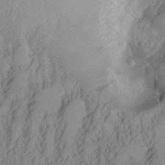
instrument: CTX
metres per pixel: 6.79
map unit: Aa
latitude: 26.8569
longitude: -133.5182
